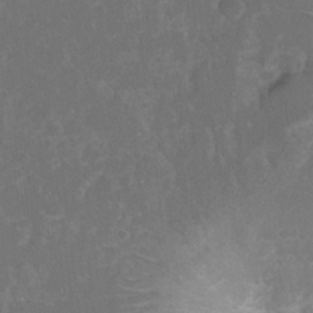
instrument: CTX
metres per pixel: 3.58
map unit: Hto
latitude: 6.1200
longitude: -30.6491
